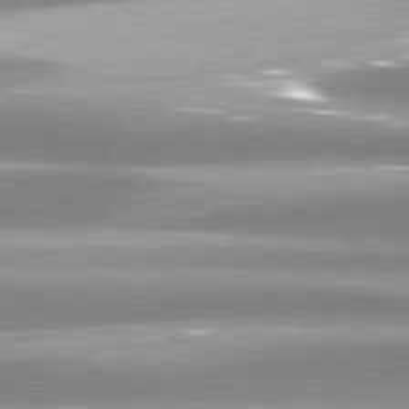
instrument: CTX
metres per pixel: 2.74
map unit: lApd
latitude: 81.1214
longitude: -135.6127
